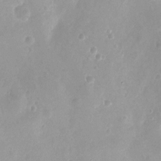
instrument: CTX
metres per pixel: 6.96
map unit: Hto
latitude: -12.3306
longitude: -38.8380
